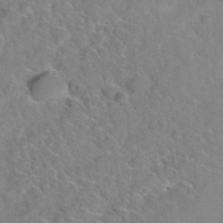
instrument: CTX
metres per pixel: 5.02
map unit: Hto
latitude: 35.5182
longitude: -48.4979
